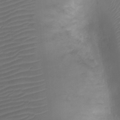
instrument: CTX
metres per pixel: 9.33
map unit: Ht
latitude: -2.0283
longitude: -18.8758
